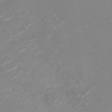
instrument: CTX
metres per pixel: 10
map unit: Ht
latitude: -10.5007
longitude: -19.8772
